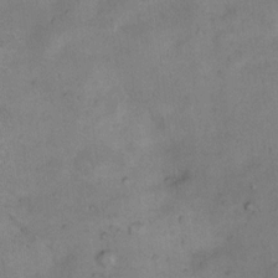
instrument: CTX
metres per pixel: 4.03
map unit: Nhu
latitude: 8.3656
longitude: -23.2537
